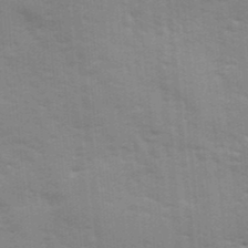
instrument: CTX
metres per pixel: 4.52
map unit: Ave
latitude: 12.4979
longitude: -102.2144
